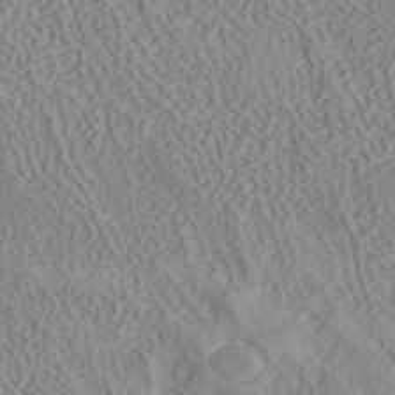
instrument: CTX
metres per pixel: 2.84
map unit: ANa
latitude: 40.6301
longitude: 34.0661
